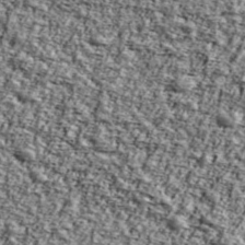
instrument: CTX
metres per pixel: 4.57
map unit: Ave
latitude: 43.3860
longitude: -111.0648
